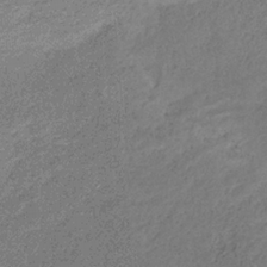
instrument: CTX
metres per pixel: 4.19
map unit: HNb
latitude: -31.5777
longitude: 61.0486
